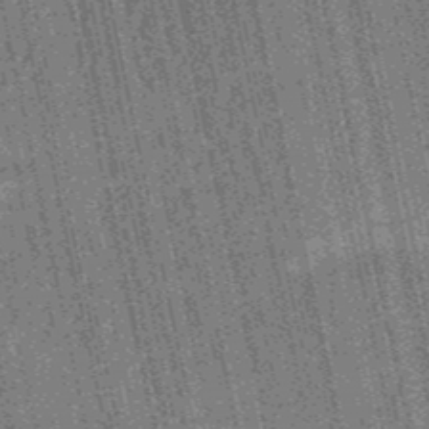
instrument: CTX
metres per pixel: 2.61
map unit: HNb
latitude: -51.7666
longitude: -49.8016
